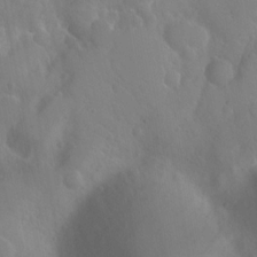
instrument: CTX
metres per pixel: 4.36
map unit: Hto
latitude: -3.1431
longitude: -34.3845
